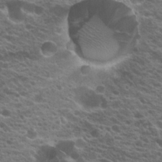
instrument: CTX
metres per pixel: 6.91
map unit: Hto
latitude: 21.3860
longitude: -38.7246
